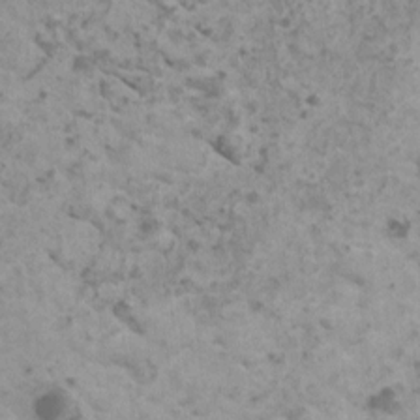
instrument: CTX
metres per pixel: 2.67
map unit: HNhu
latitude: 0.8569
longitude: 3.6721
